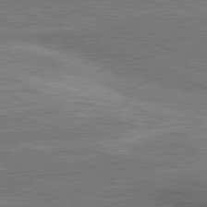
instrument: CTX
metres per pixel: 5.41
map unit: lApd
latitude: 80.8002
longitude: 140.7463
